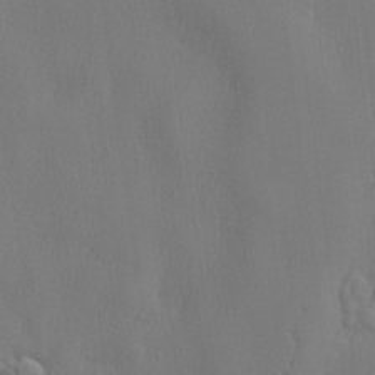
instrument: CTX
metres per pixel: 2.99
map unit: lHvf
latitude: 22.7246
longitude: 141.7855
